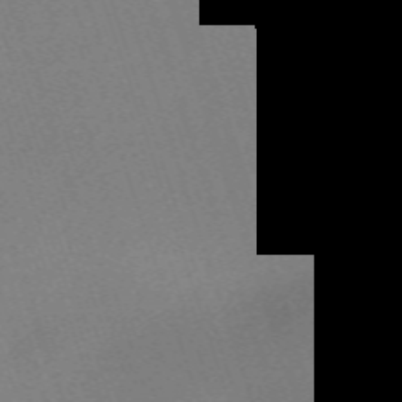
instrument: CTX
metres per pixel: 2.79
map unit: eHh
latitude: -62.6329
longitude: 50.5763
